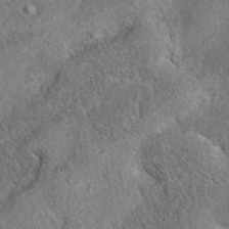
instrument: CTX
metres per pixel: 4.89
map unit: eAb
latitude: 36.4412
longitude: 112.6330
